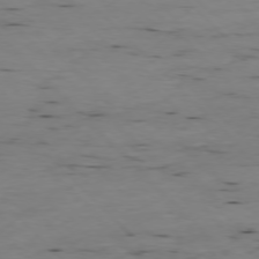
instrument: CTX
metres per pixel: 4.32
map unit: Ap
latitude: -76.9731
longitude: -89.6694
